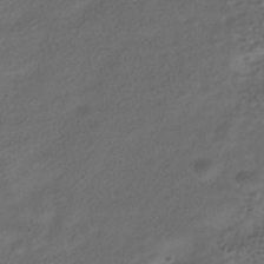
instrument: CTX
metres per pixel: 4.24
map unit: HNhu
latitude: -39.9178
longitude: 102.0661
